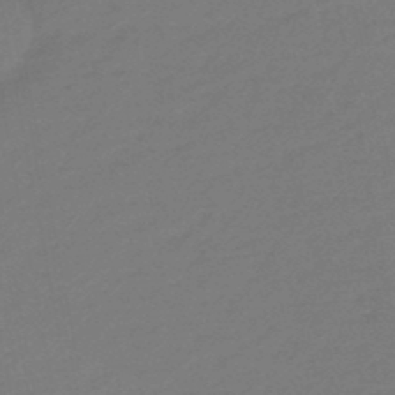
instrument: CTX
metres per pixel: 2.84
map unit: eHb
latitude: -47.4832
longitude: 88.8408
